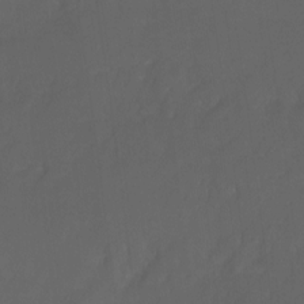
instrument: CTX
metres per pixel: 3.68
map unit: Ht
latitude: 0.1577
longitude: -46.5168
